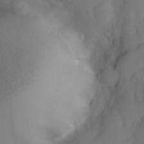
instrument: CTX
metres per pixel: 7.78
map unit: Nve
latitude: -27.3887
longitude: -147.8395
